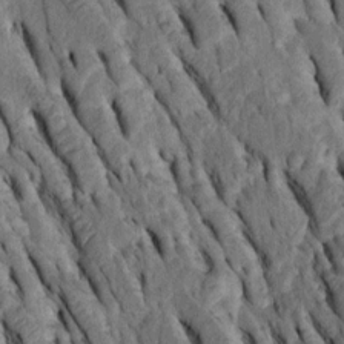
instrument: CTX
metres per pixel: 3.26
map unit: Htu
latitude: -2.6896
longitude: 151.0297
